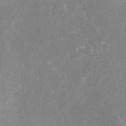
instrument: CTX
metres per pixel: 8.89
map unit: Nhu
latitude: -25.9178
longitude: -73.1970
